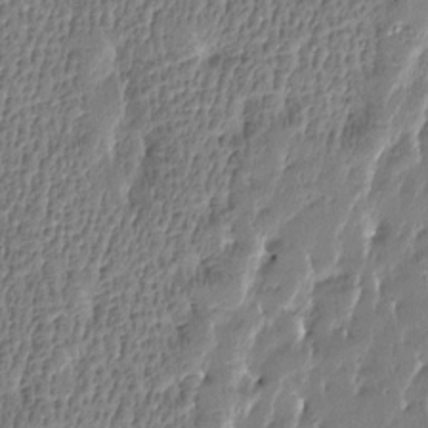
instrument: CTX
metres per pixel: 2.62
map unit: Htu
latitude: -4.3684
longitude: 176.4251
